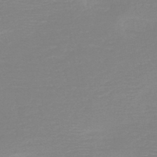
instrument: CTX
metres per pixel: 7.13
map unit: HNb
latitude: -48.8030
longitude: -43.3104
